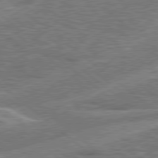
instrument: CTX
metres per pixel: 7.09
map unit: Hpe
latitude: 78.5168
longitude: -158.4601
